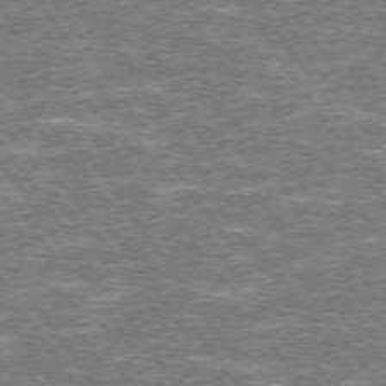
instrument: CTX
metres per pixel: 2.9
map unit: Hpe
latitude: 73.4805
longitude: -125.4993
